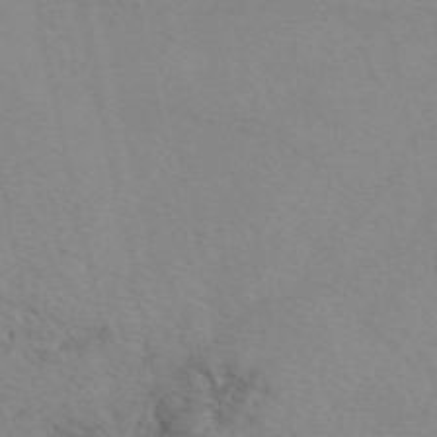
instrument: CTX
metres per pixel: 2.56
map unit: eAb
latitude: 49.3293
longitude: 106.4629
